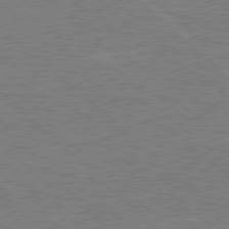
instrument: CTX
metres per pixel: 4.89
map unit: Hpe
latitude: 78.3468
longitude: -127.5182
